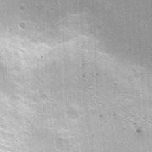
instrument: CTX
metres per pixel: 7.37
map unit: Nhu
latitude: 1.8583
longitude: -16.9891
